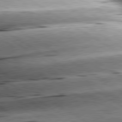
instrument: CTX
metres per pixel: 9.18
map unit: lApd
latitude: 79.8961
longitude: -156.0633
